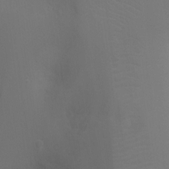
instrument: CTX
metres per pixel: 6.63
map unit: Ht
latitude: -3.7288
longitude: -25.4237
